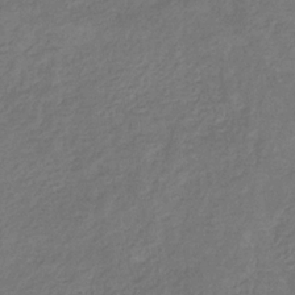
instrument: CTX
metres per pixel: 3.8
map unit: eHb
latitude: -30.8219
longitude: 71.1809
